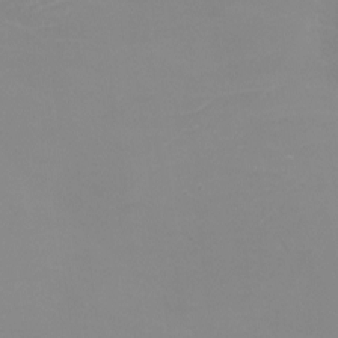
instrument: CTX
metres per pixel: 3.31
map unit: eHh
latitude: -4.1605
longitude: -75.5938
